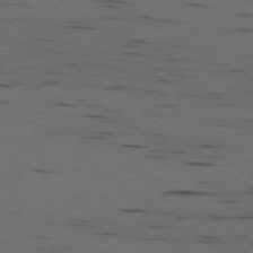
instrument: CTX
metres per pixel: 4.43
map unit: Ap
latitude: -77.7478
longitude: -72.4790
